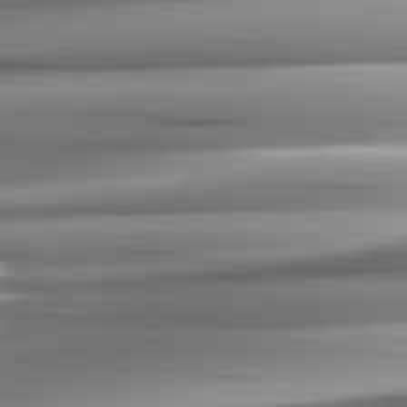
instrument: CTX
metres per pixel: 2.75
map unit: lApd
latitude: 82.7057
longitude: -140.3089
